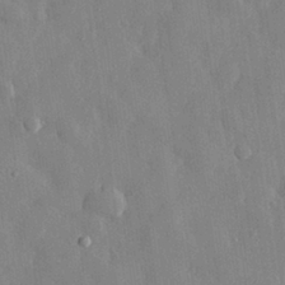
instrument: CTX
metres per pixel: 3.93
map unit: eHh
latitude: 29.6127
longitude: -79.4049
